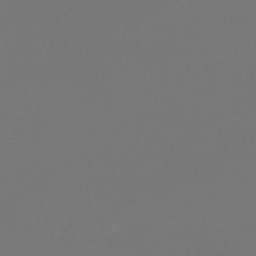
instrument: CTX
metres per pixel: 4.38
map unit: lHb
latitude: -43.5966
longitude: 63.5210
